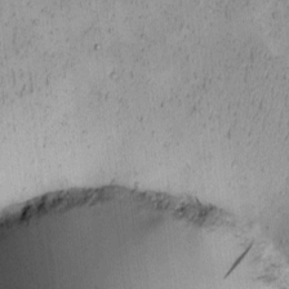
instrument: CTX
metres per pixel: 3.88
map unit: eHh
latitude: -0.5952
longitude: 19.0675
